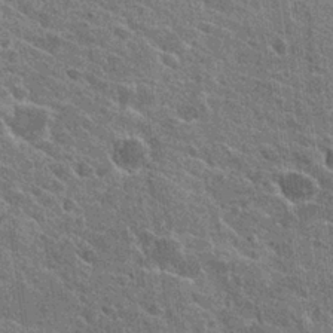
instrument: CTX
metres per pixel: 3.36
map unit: Hto
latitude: 24.4223
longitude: -39.6694
